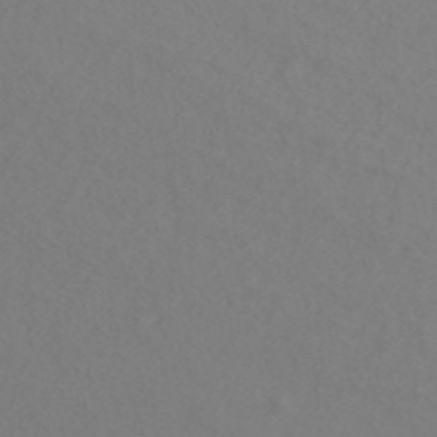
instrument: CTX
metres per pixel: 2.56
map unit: ANa
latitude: 42.5168
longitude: 28.7463
